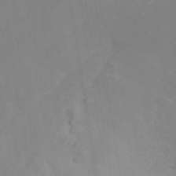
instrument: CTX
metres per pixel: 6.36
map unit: ANa
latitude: 46.1578
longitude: 27.7288
